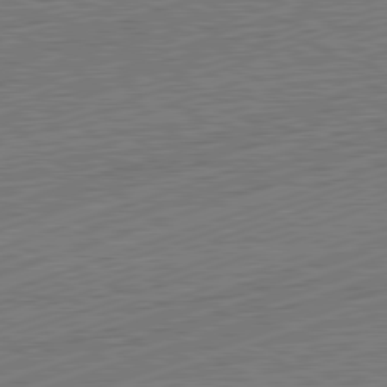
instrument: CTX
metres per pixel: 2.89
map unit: Hpe
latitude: -82.2361
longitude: 19.5777
